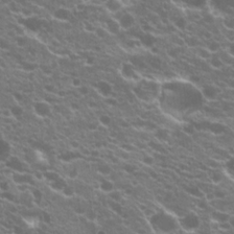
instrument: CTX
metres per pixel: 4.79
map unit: Hto
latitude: 20.4979
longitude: -35.1970
